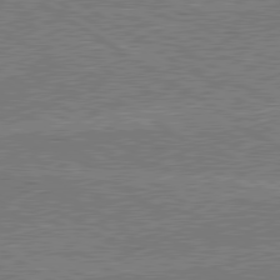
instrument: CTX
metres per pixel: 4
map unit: lApd
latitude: 79.7450
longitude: 169.3698
